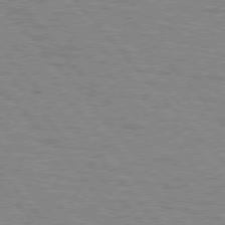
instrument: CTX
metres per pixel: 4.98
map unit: lApd
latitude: 75.8772
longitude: -75.5938
